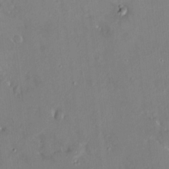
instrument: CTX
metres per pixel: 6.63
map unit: HNhu
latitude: 7.6505
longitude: 4.6518
